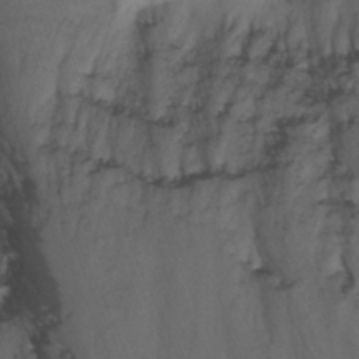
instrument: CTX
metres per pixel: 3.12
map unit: Aa
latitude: -3.3509
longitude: -71.9906
